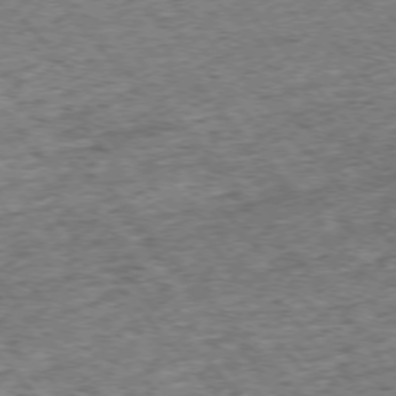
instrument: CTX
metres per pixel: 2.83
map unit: Ap
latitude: -75.8234
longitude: -62.1011
